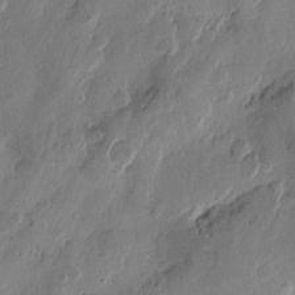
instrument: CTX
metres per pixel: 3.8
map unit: Htu
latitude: -3.1998
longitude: -177.4804
